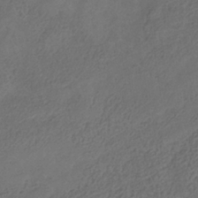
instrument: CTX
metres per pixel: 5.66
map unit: Hve
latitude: -34.9164
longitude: 90.2740
